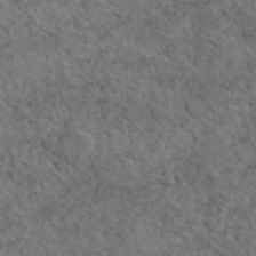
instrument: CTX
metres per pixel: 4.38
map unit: eAb
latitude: 46.2145
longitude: 118.2739
